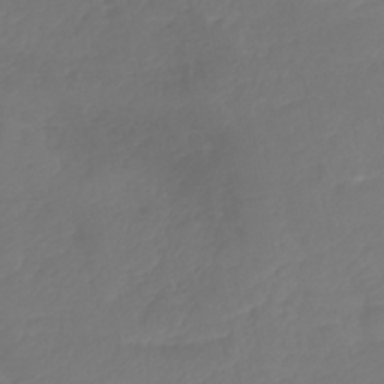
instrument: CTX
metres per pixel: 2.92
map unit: lHb
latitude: -42.3117
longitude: 75.2754
